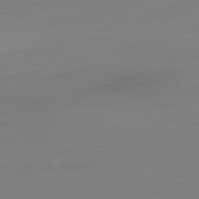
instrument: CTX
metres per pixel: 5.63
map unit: Ap
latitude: -78.2928
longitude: -77.4048
